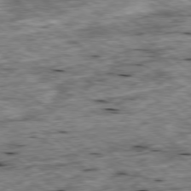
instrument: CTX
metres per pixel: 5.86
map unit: Ap
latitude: -79.0675
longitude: -88.4034
